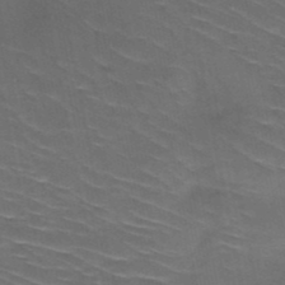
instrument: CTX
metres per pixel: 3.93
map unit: HNb
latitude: -49.0109
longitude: -48.0633
